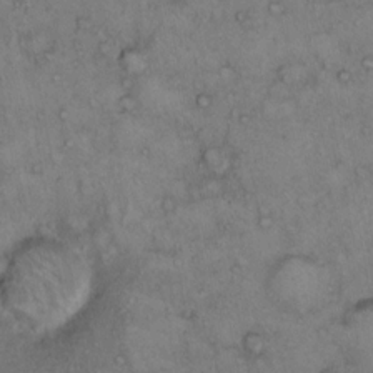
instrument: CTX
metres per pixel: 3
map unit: Hto
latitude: 11.8583
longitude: -58.5546
